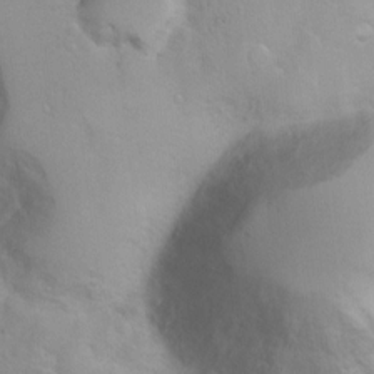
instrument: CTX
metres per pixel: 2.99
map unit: Ht
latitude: 3.5560
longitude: -26.4034
